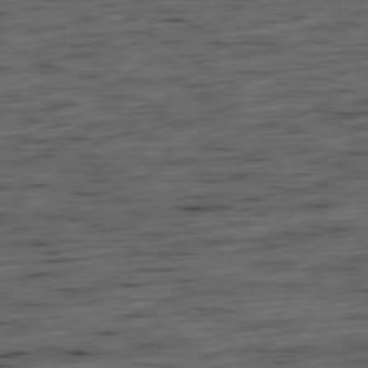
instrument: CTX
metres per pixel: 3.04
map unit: Hpe
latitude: -79.4076
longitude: 12.1417
